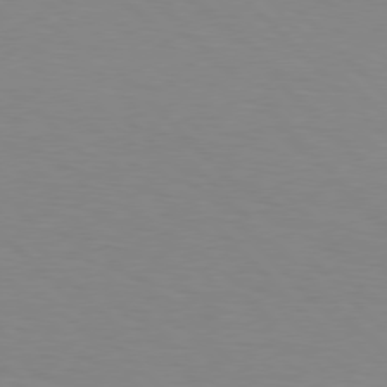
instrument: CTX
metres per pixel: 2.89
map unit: Hpe
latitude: 76.9891
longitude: -160.3845
